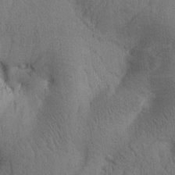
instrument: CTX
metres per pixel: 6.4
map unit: Htu
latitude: -0.0472
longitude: 174.5573
